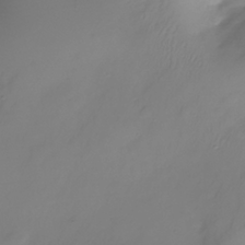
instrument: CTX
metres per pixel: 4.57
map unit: Nhe
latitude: -37.2187
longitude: -112.2333
